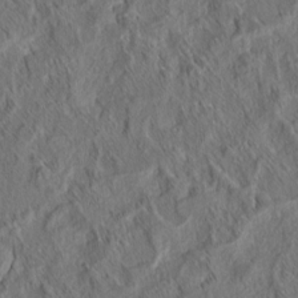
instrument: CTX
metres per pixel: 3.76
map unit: eHh
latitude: 6.2900
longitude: -76.5356
